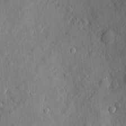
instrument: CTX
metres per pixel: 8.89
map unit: eHh
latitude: 4.6301
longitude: -73.2915
